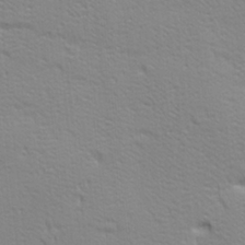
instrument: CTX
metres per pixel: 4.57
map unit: Ave
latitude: 20.8002
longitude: -137.3482
